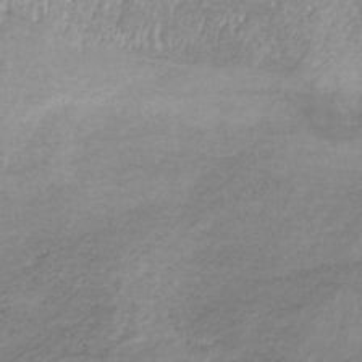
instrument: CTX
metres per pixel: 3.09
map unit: lHb
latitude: -34.3117
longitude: 67.7289
